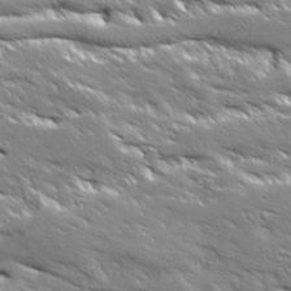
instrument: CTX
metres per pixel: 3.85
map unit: Ave
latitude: 19.2537
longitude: -136.8191
